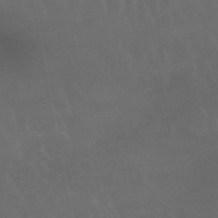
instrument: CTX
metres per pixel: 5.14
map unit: lHb
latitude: -47.7288
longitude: 75.5399
